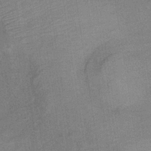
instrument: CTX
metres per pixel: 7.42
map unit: HNb
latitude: -32.3307
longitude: 62.6329
